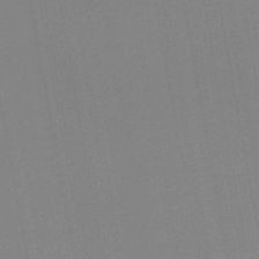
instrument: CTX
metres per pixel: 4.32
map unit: lHb
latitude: -46.6707
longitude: 60.6141
